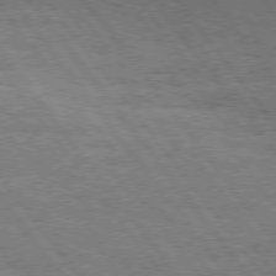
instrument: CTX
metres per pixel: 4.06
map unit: Hpe
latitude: 75.2159
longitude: -138.4601
